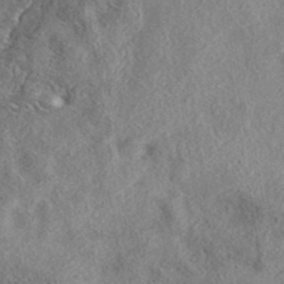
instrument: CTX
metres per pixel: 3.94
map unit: eAb
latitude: 38.8758
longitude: 112.4062
